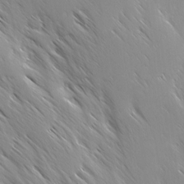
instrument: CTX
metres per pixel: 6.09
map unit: Ave
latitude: -1.0865
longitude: -112.6112
